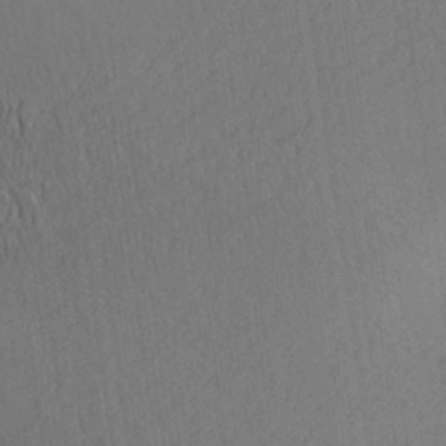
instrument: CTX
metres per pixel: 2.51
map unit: Aa
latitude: 28.1578
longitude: -144.6679
